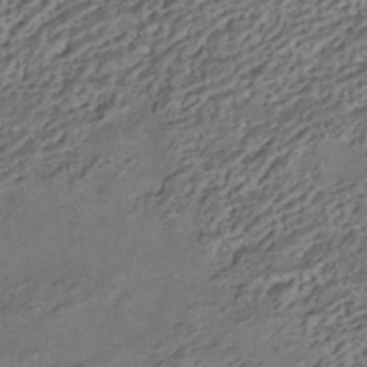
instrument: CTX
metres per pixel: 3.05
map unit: HNhu
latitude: -41.7855
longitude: 107.4266
